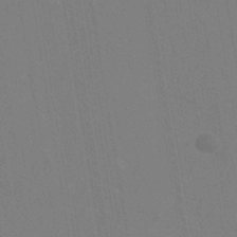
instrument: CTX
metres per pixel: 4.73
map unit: eHh
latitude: -43.0297
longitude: -32.2900
